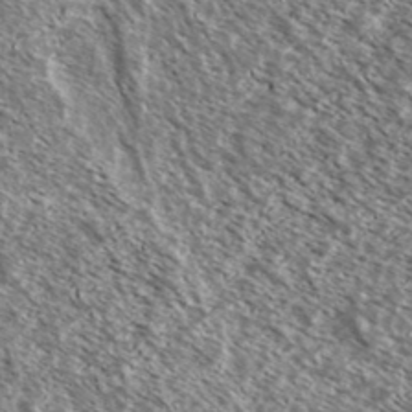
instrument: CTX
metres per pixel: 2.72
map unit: Ave
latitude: 37.4993
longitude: -109.9717
